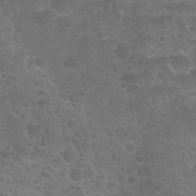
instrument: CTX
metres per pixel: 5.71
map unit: Nhu
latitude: 25.7260
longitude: -51.5749
